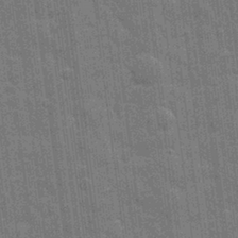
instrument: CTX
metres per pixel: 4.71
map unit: eHh
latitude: 7.8205
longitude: -74.5357
